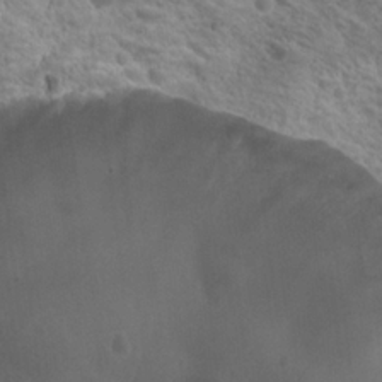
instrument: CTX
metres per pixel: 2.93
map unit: Hto
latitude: 21.6505
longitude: -31.6694
